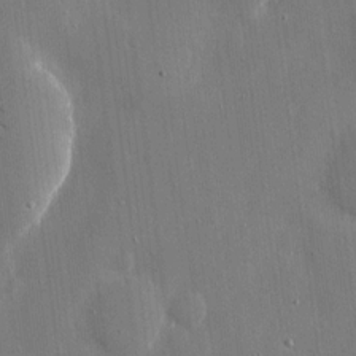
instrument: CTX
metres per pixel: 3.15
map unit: eHh
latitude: 10.1578
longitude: -69.7828
